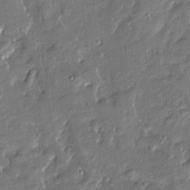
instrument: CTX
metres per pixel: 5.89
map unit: Htu
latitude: -8.4062
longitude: 176.7085
